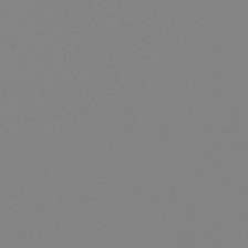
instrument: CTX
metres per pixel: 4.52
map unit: eHb
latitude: -50.4251
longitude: 73.5588
